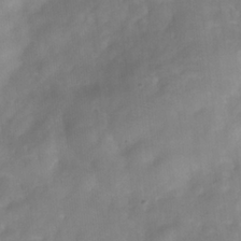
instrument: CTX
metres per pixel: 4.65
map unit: Hve
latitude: -32.0094
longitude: 94.8030
